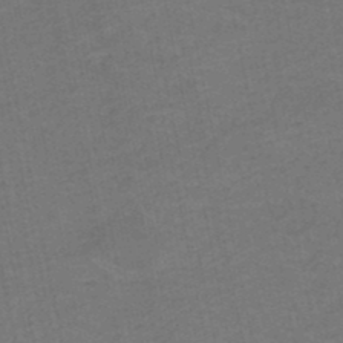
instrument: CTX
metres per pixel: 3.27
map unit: HNhu
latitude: -48.4818
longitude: 96.5574
